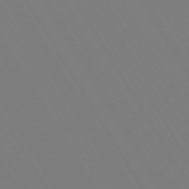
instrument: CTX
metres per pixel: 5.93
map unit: Hpe
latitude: -72.8219
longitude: 10.7085
